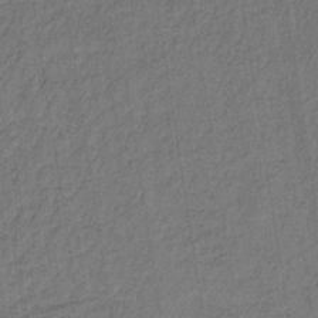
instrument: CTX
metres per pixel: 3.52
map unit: lHb
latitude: -35.3888
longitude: 62.8597
